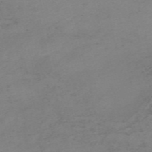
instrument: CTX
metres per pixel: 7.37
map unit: HNb
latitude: -55.5210
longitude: -46.7813
